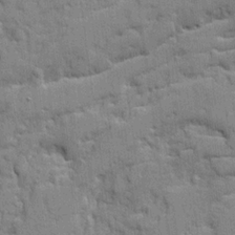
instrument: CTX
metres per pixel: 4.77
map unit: Ave
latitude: 20.1956
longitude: -129.4237
